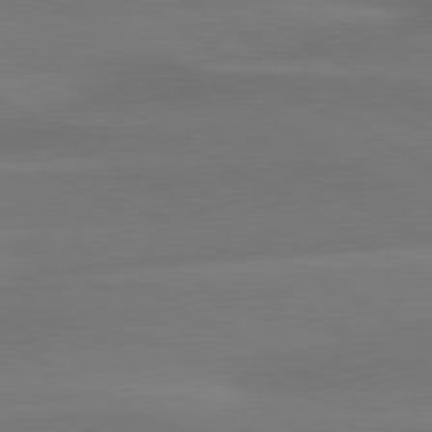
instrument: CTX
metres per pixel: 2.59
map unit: lApd
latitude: 79.9906
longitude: -86.1200
